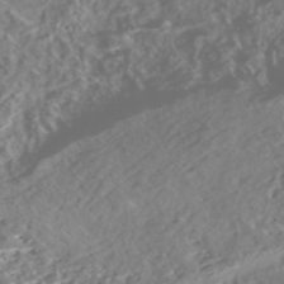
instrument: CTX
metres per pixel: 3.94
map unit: Nhe
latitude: -47.8989
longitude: -172.7624
